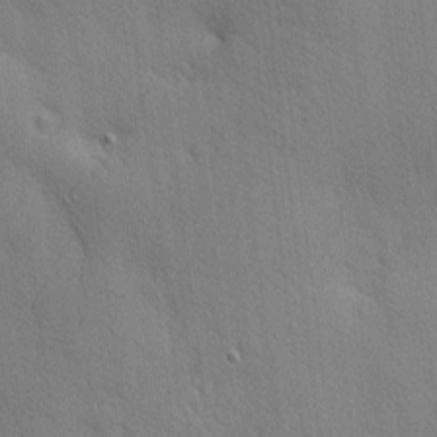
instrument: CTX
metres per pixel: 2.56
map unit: Nhu
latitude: 1.8016
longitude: -75.1781
